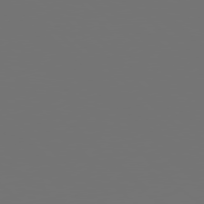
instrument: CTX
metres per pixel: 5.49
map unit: Hpe
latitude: 77.9150
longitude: -143.3860
